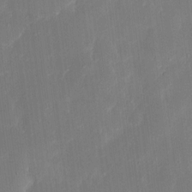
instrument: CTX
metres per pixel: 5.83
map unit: eHh
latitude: 7.2915
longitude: -68.7246
